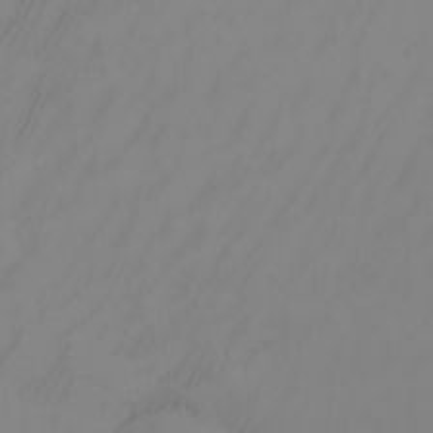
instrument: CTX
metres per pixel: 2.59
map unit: Nhu
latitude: -7.3131
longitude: -90.4790
